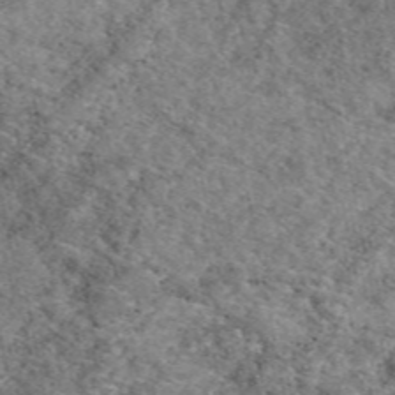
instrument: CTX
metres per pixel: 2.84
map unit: eAb
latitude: 49.3482
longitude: 113.9556
